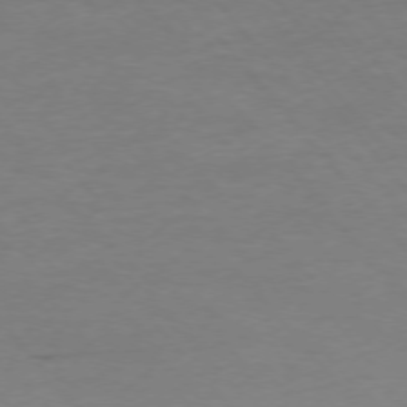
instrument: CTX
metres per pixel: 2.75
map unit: Ap
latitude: -76.0850
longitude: -81.3482
